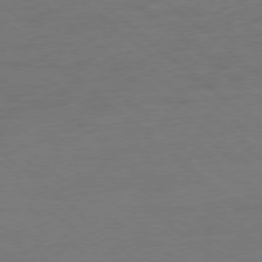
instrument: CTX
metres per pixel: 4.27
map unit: Ap
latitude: -78.2550
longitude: -56.4412
